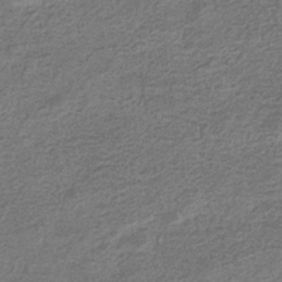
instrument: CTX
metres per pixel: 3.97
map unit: eHb
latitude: -36.3684
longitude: 80.5952
